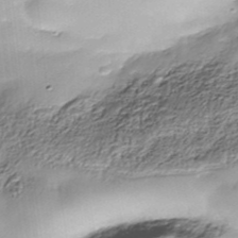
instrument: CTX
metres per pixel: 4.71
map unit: Nhe
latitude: -38.0661
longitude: -148.8947
